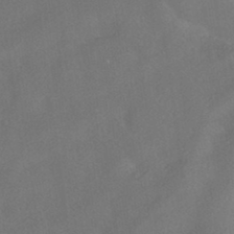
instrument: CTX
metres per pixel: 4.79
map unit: HNhu
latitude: -41.1242
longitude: 103.1620
